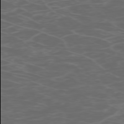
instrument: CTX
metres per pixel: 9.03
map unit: Hpe
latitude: -73.5210
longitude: 6.0094
